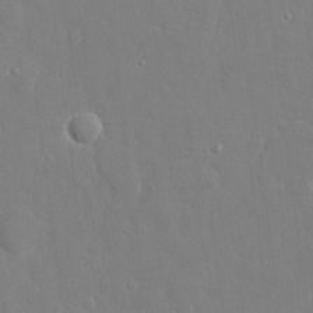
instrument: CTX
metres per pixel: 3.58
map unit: eHh
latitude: 14.9703
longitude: -71.4993
